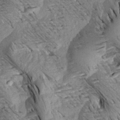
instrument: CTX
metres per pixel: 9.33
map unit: Aa
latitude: 18.6868
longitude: -145.3293
